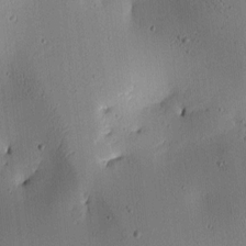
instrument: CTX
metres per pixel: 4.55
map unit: lAa
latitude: 6.4034
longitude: -113.9150
